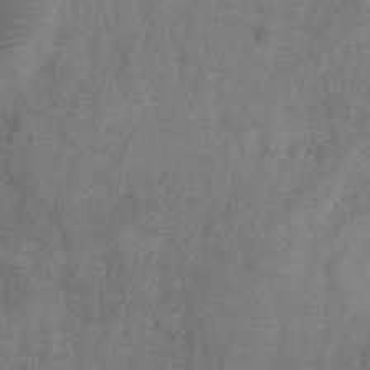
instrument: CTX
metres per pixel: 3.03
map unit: HNhu
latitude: -28.4629
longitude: 74.1039
